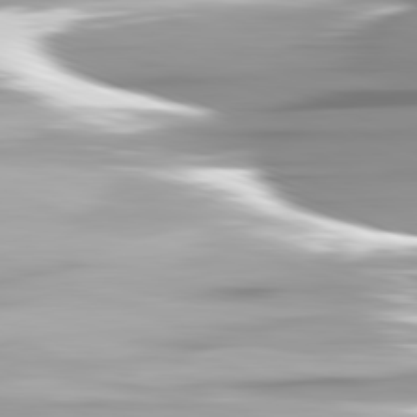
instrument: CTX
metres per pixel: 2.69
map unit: lApd
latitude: 81.9717
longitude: -147.6883
